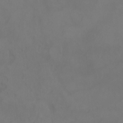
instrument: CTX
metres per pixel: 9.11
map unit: Ht
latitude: -0.2740
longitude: -32.7057
